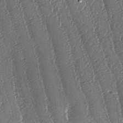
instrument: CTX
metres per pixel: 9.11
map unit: lAa
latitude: -7.1431
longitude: -129.6694
